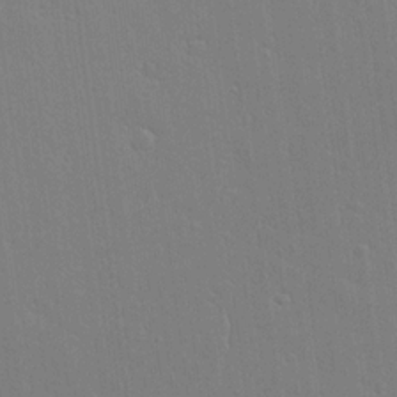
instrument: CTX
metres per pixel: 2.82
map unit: lAvf
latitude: 16.2900
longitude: -127.0648
